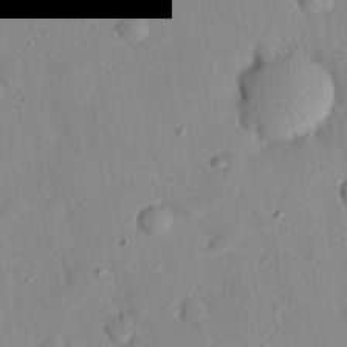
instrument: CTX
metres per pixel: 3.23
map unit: eHh
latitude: 26.2901
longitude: -76.2900
